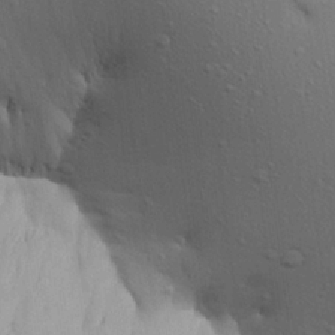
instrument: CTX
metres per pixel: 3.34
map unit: Aa
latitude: 20.2334
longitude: -148.1011
